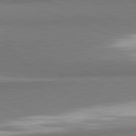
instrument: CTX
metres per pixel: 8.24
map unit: lApd
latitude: 82.1199
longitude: 161.1053
